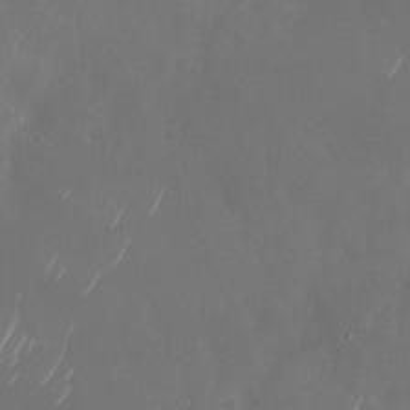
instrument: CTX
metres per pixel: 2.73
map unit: Nhu
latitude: -28.6896
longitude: -69.9906
